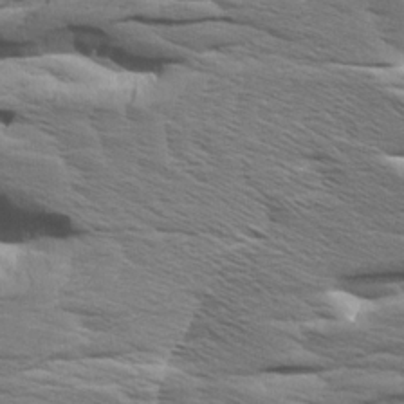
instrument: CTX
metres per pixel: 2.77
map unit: Aa
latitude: 8.3278
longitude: -134.3656
